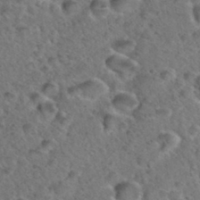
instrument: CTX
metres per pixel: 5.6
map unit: Hto
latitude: 35.3292
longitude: -49.5938
